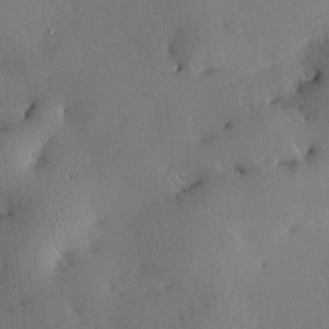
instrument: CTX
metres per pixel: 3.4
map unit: HNhu
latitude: 6.3278
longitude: 14.9542
